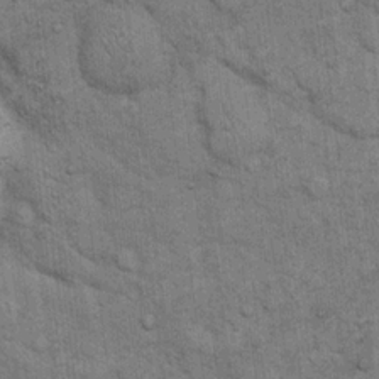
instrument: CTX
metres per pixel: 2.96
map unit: eHh
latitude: 15.4616
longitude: -65.4426
